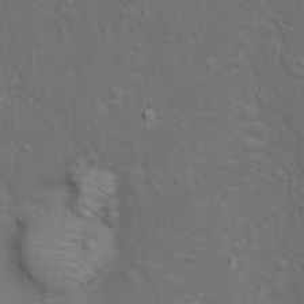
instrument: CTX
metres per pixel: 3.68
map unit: Ht
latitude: 13.8395
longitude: -39.9906
